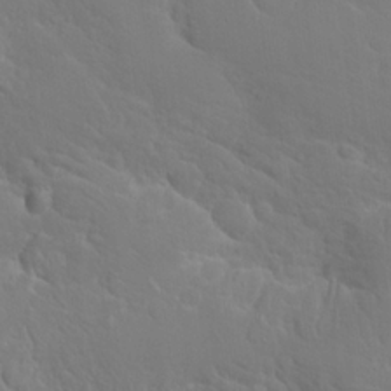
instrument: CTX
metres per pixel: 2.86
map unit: Hto
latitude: 18.4790
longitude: -36.4034
